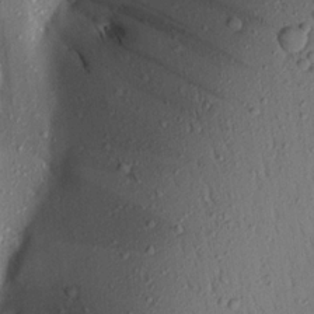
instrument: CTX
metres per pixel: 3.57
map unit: Aa
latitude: 18.3278
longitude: -148.6302
